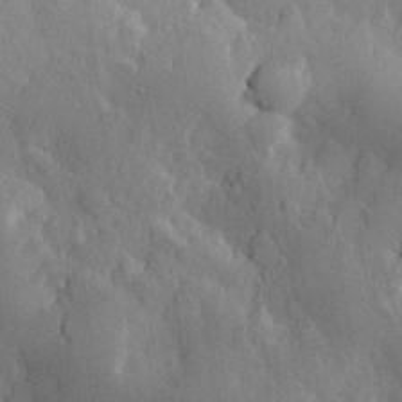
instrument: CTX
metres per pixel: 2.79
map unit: eHh
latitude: 29.8772
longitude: -78.9514
